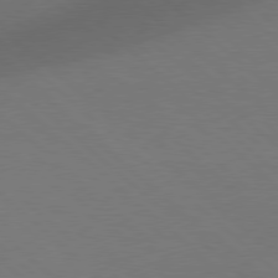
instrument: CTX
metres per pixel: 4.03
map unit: Hpe
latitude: 78.2145
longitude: -150.3845
